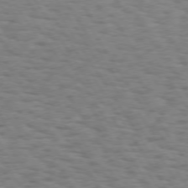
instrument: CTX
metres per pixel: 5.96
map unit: Hpe
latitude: 73.1781
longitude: -140.3467
